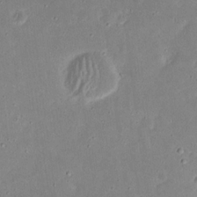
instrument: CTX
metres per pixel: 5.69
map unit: eHh
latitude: 17.6316
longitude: -72.9136
